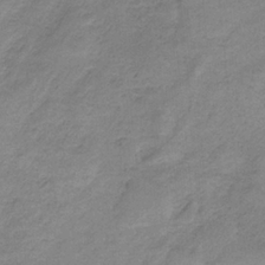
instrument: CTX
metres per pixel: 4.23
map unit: HNb
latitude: -34.2173
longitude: 59.0675
